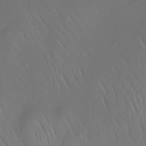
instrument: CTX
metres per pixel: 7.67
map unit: Ht
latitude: -12.0094
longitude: -43.8017
